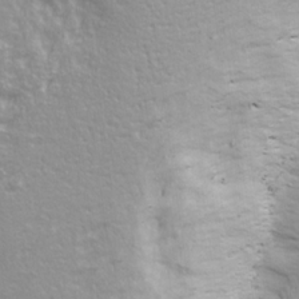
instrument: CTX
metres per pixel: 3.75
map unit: Ave
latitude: 22.1200
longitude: -132.8758
